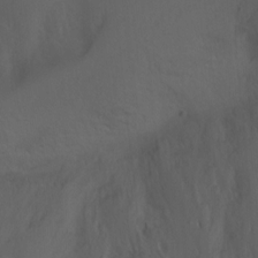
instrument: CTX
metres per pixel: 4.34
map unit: Ht
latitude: -3.4832
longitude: -60.3467
